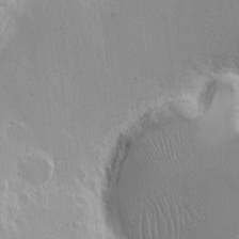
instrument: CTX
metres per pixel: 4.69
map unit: Nhe
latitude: -1.9556
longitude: -59.3482
